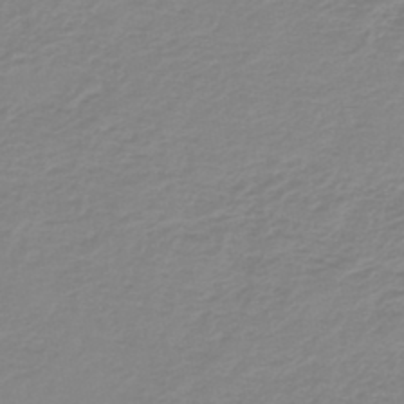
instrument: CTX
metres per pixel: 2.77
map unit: lHb
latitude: -44.2928
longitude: 62.2739
